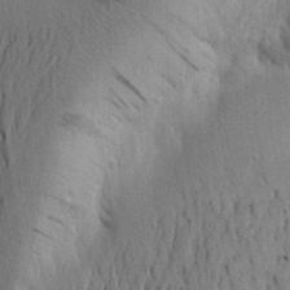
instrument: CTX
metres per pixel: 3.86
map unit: Aa
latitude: 25.5182
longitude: -148.9703
